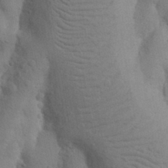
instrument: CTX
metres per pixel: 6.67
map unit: Nhu
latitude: 16.9703
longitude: -75.7639
